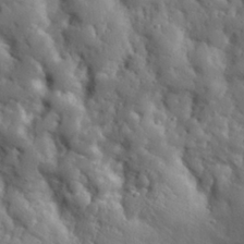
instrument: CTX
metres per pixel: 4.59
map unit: eHh
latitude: 28.2333
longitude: -78.3845
